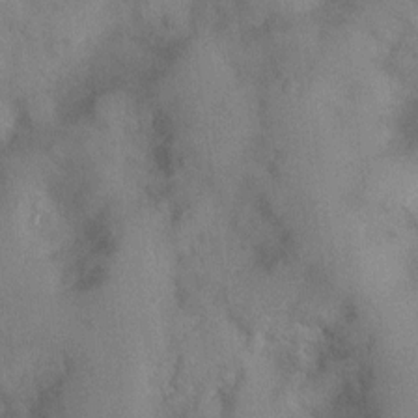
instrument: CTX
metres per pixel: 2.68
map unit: Nhu
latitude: 0.5356
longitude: -18.0255
